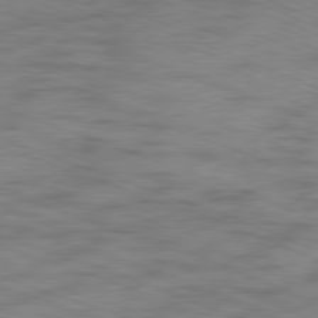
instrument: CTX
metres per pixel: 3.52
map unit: Ap
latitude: -81.4833
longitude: -72.8758
